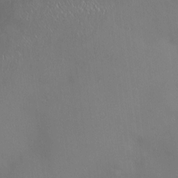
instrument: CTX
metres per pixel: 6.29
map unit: Hve
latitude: -11.5777
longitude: 174.1038
